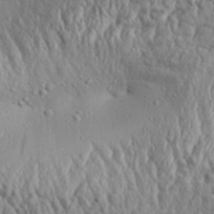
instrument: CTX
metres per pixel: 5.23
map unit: Aa
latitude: 31.7072
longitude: -134.8758
